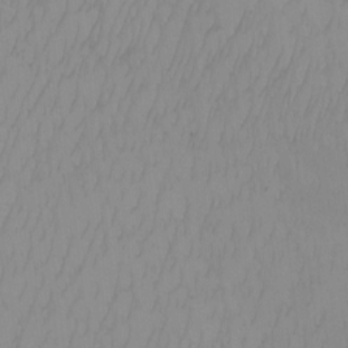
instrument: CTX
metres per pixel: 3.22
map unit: Nhu
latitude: -7.3320
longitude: -90.6490
